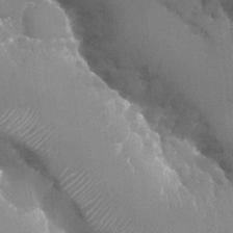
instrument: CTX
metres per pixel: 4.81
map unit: Nhu
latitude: -22.7086
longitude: -72.2334
